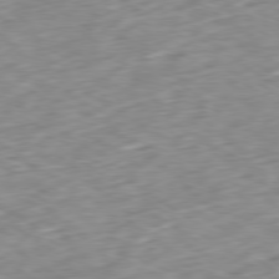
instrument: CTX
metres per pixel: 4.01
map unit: Ap
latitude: -79.7666
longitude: -90.6113
